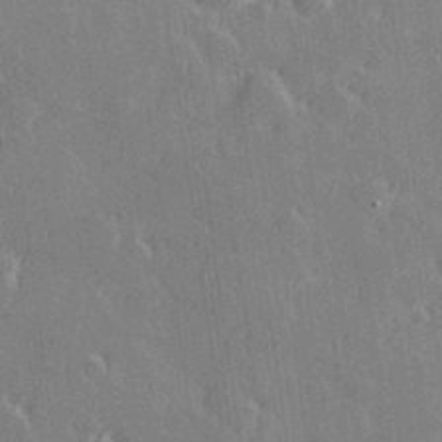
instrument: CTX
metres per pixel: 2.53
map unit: Hve
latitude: 27.5560
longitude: 145.7289
